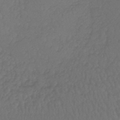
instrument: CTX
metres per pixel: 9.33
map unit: lHb
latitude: -42.9919
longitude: 68.7463
